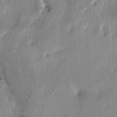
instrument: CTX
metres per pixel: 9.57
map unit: lAa
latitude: -4.7463
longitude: -125.6127
